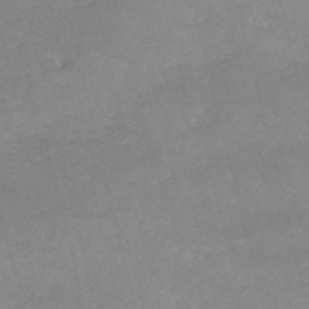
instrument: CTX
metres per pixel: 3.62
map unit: HNb
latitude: -53.5588
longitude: -36.3845
